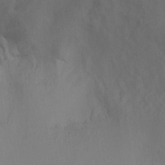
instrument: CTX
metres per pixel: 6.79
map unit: Ht
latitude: -9.3698
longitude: -31.2348
